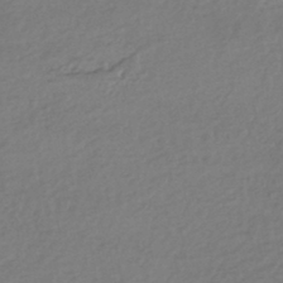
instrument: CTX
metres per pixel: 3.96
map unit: HNhu
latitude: -44.8975
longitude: 95.7666
